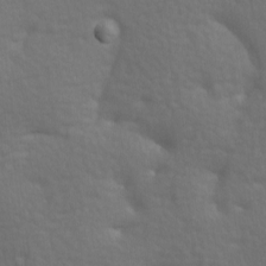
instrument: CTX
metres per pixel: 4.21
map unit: lAa
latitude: -8.8597
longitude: -125.6882
